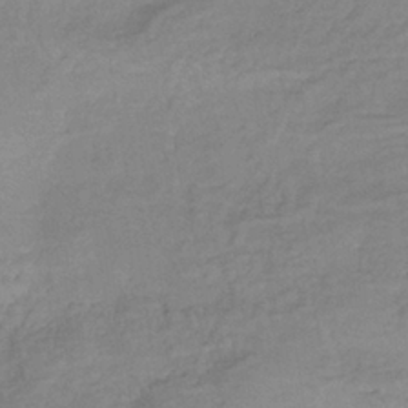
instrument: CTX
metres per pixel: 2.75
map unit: eHb
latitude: -36.0661
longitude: 81.8800
